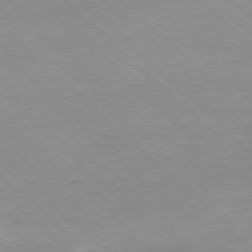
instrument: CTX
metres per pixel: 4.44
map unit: Hpe
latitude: -79.0108
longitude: 8.8408
